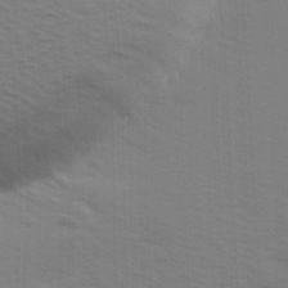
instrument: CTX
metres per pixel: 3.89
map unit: Ave
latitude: 14.5546
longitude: -102.8002
